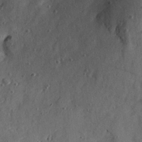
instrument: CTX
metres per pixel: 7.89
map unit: Hve
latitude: 25.6127
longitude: -93.5182
